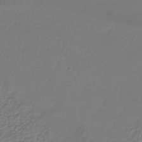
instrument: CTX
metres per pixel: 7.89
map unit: HNhu
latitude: -41.4643
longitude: 94.1039
